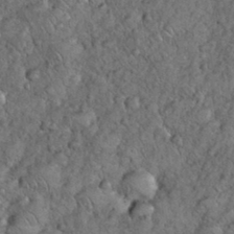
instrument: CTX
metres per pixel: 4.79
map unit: eHh
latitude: 34.1200
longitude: -65.8583
